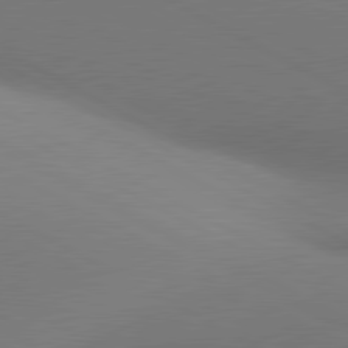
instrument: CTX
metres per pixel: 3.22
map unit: lApd
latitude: 80.9514
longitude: 135.7100
